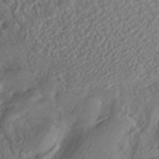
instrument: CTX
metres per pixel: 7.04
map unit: HNhu
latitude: -40.6329
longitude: 104.6896
